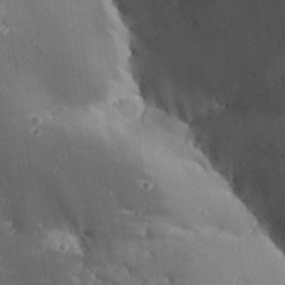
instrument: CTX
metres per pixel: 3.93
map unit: Aa
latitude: 29.8961
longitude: -131.7450
